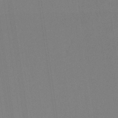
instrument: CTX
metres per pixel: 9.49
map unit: eHb
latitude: -30.5007
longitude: 63.0864
